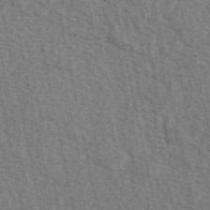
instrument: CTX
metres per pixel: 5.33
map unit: eAb
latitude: 48.9892
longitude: 106.2740
